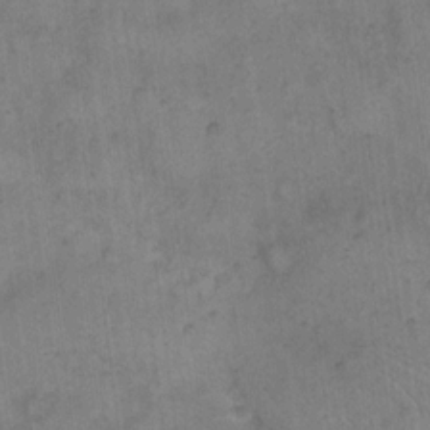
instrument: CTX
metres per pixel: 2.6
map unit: eHh
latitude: 11.4427
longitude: -62.4223
